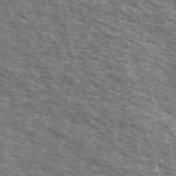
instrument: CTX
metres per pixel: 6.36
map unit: Ave
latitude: 40.1199
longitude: -109.5749
